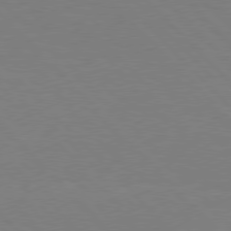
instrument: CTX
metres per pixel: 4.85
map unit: Hpe
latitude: 77.6316
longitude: -163.4616
